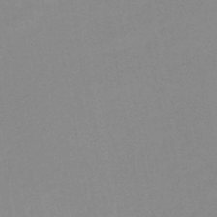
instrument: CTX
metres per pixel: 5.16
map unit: lHb
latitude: -44.7841
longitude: 77.2754
